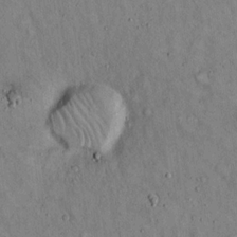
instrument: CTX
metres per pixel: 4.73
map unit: Hto
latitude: 14.8002
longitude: -58.7057
